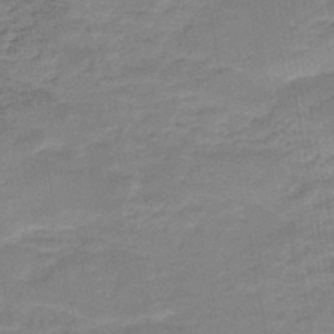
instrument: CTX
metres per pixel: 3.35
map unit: HNb
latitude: -48.1795
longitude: -38.5735
